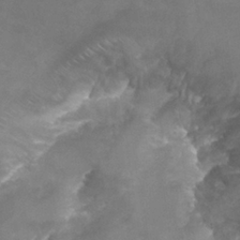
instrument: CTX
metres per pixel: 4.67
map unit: Nhu
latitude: 25.3670
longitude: -53.7261
